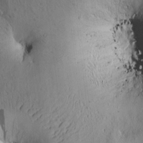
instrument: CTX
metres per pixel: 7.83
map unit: Htu
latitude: 0.3467
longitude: 173.8800
